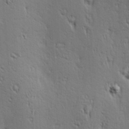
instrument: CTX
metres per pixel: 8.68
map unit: Hve
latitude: 23.5749
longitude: -97.0647
